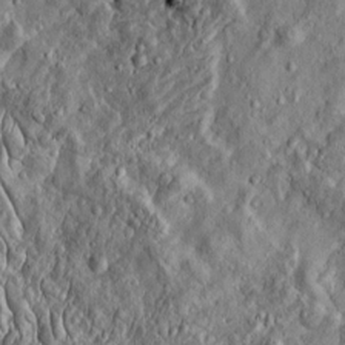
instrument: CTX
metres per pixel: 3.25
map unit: Htu
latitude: -4.6518
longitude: 157.3510
